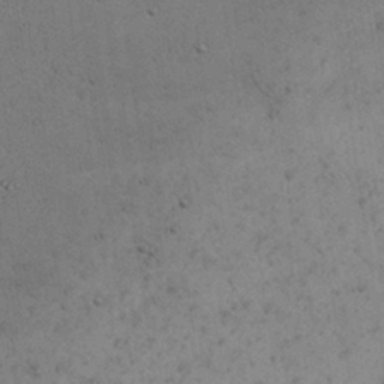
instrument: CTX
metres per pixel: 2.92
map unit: Nhu
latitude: 28.7624
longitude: -71.6883
